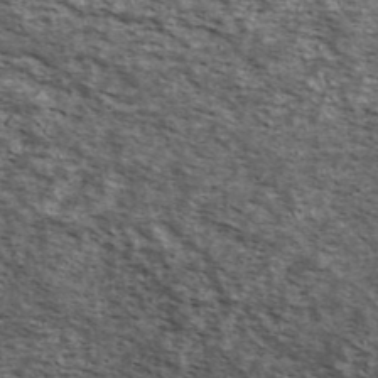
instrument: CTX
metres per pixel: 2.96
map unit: Ave
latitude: 39.5749
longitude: -108.1766
